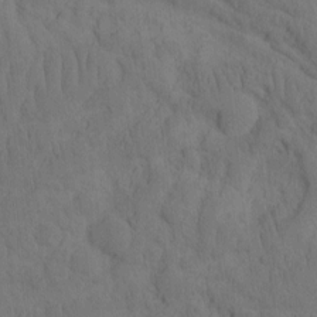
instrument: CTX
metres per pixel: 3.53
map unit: eHh
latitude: -1.8612
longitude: 16.3685
